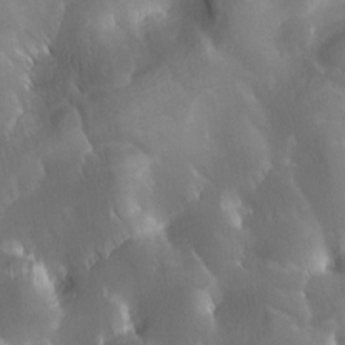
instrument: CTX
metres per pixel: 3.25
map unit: Ave
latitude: -7.6533
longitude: -122.6113
